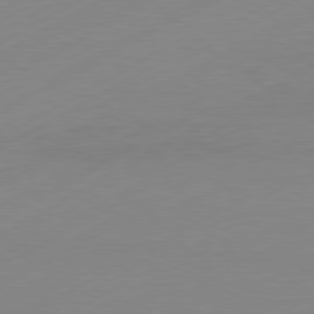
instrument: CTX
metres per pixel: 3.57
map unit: Hpe
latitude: -81.5588
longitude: 13.3132
